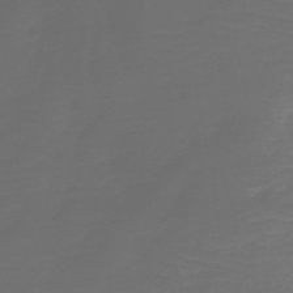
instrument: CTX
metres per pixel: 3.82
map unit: lHb
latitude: -42.7463
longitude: 81.5588
